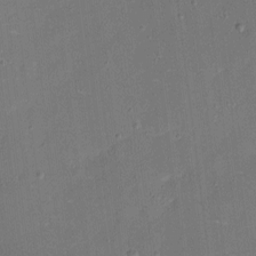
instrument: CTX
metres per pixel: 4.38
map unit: eHh
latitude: 5.3482
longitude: -68.3278
